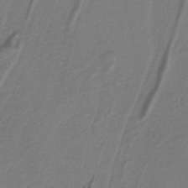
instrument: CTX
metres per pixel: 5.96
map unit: lHb
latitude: -39.1620
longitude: 53.3698
